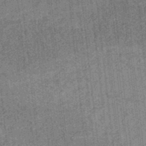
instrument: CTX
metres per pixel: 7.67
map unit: eHb
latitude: -35.2565
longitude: 79.1431
